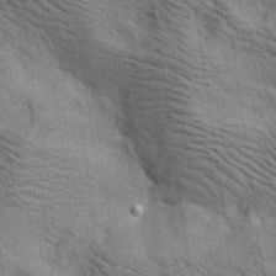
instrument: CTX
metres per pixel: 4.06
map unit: lAa
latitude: 19.0269
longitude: -139.7450
